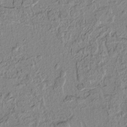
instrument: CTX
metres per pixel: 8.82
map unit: lAvf
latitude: 6.5357
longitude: 168.6896
